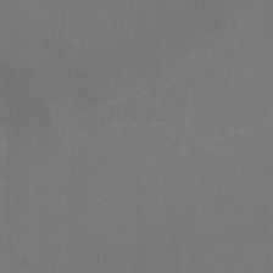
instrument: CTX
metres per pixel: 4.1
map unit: Ht
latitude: -6.1417
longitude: -26.6680
